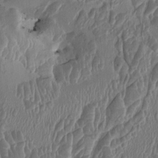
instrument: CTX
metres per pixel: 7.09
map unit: HNhu
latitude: 3.0458
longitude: -6.1200
